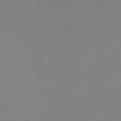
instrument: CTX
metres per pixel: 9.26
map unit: HNb
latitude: -45.9178
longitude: 53.4454
